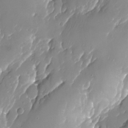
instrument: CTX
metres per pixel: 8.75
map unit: Nhu
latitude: -23.9556
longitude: -71.8016
